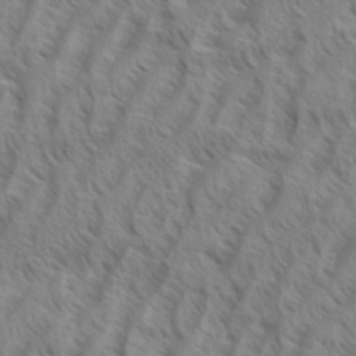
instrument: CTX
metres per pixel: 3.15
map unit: eHh
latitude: 34.5545
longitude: -138.8569
